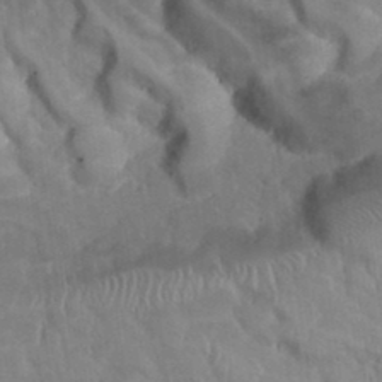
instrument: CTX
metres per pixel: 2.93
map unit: Hto
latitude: 35.4615
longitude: -50.8380
